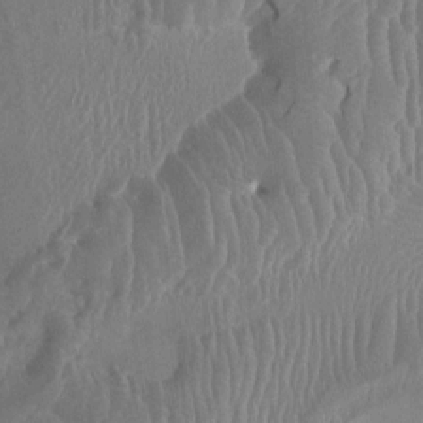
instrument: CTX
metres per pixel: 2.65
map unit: Ht
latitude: -1.9556
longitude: -15.8584
